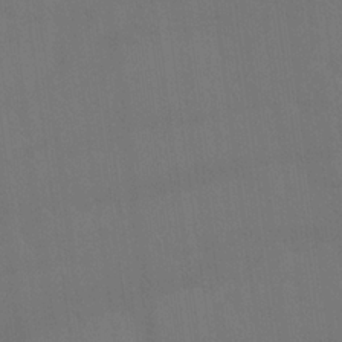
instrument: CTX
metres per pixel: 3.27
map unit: Nhu
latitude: 23.1970
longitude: -62.9325
